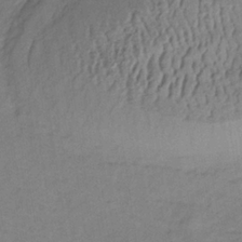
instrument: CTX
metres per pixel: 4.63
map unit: lHb
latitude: -32.9164
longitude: 65.0676
